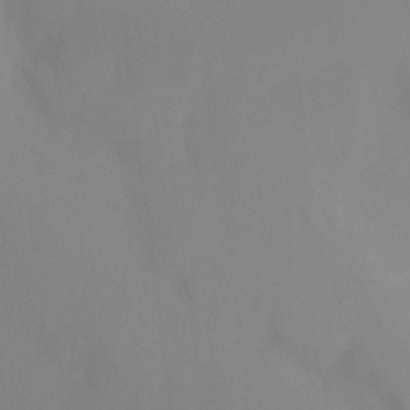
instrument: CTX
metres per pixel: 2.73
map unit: Ht
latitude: -15.3132
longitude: -55.3482
